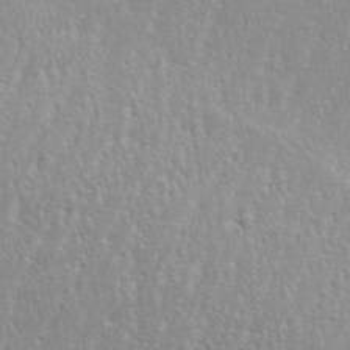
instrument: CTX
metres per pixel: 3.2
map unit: eHh
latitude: 34.2144
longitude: -132.3089
